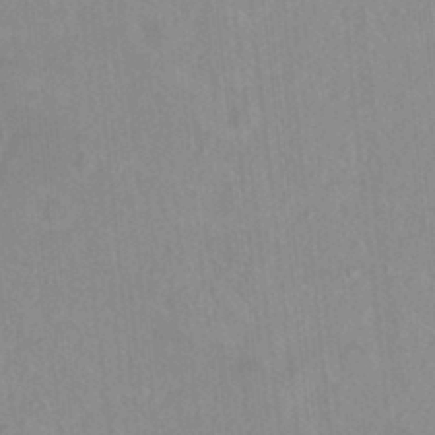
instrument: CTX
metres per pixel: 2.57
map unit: Hto
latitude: 16.4979
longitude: -34.8947
